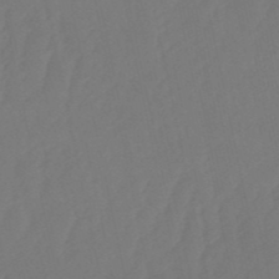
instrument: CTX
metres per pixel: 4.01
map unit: eHb
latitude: -51.1620
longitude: 77.5210
